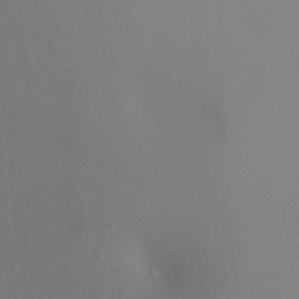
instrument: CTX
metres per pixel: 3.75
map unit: Ht
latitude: -4.8597
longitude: -26.9325
